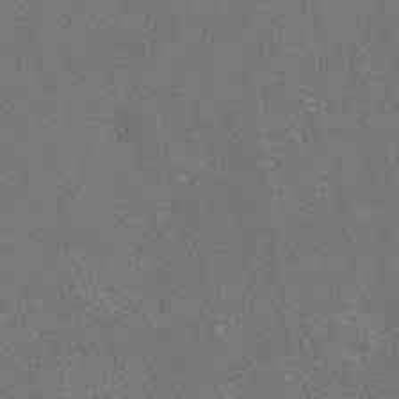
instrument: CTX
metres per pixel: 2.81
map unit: HNhu
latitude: 1.1403
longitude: -0.4034
